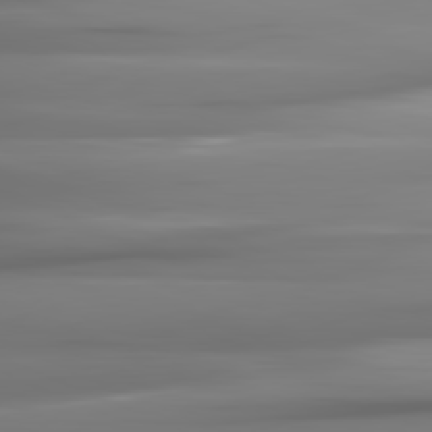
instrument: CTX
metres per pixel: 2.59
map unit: lApd
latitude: 81.5749
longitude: -142.1578
